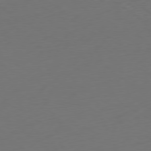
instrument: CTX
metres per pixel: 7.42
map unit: Ap
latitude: -79.7288
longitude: -64.1578
